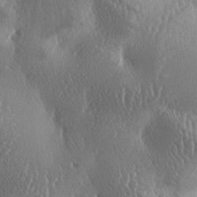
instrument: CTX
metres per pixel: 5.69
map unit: lAa
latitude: -6.9919
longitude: -128.8569
